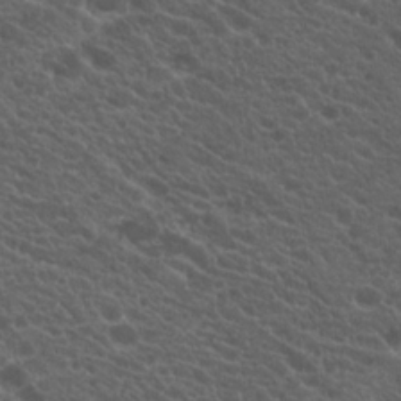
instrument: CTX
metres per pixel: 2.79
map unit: Hto
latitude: 19.9528
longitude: -34.7057
